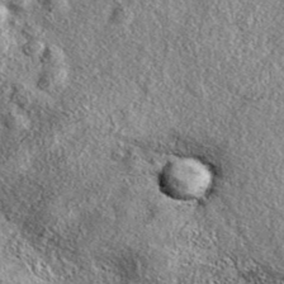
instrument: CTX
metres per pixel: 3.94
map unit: eAb
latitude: 38.0255
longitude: 109.6911
